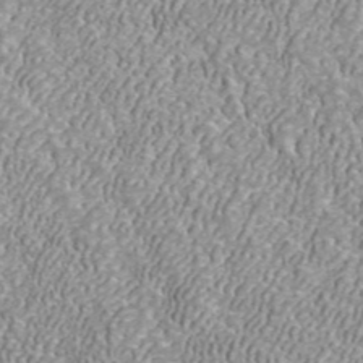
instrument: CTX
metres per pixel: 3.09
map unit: ANa
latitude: 42.6680
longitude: 26.7274
